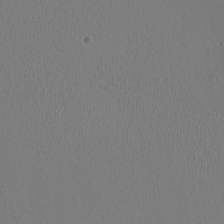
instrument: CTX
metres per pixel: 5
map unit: HNhu
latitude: -0.0094
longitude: -1.8016
